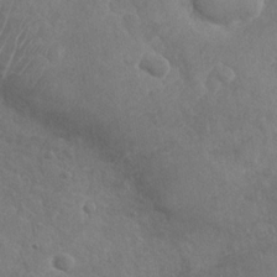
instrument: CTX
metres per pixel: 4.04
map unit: Nhu
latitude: -31.1809
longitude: -61.7638
